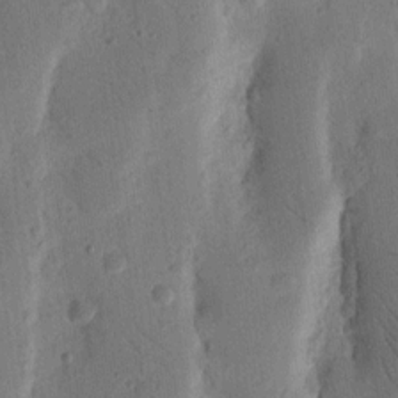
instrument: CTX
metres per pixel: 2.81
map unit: Nhu
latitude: 15.6694
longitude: -77.8961
